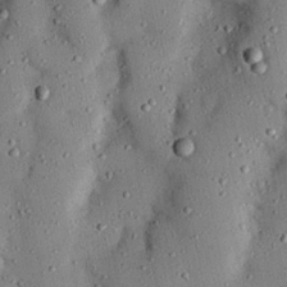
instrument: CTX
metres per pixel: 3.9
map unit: Nhu
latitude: 24.5167
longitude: -73.0837
